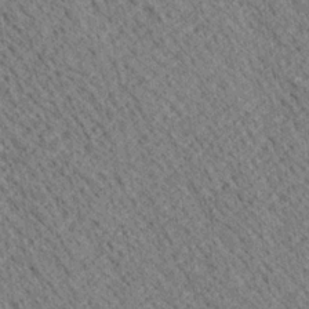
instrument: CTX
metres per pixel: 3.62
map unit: Ave
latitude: 20.3656
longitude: -139.9339
